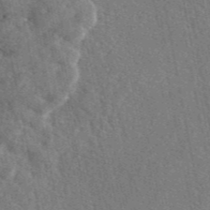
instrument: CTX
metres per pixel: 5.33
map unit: eAb
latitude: 46.2334
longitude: 112.8597
